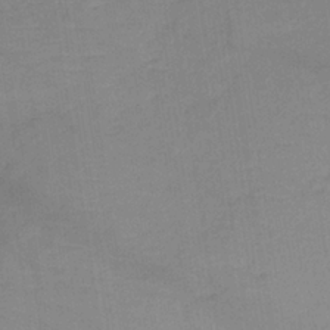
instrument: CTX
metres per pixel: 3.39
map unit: lHb
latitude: -35.2943
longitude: 67.1620
